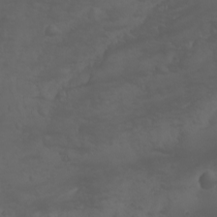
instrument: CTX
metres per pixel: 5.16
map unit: Nhu
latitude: -5.8044
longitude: -79.7828
